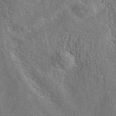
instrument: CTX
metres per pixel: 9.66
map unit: ANa
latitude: 43.5749
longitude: 45.7856
